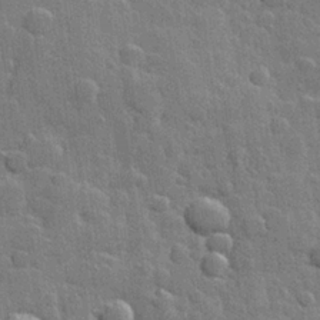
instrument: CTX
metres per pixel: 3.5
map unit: Hve
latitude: 25.2348
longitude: 149.4644
